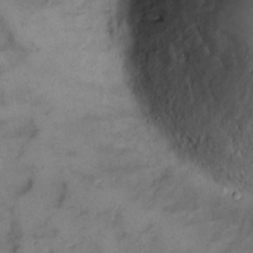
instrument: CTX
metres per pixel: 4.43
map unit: eHh
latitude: 9.3671
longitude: -62.6491
